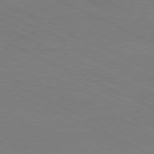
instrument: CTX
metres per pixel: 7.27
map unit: Hpe
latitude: -81.3132
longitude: 15.3321
